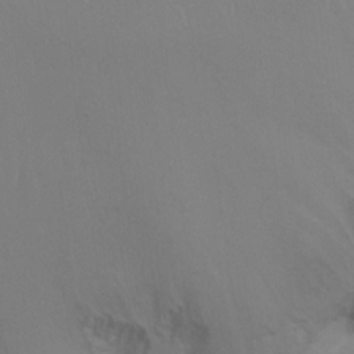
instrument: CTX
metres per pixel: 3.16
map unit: Ht
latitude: -9.7478
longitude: -37.6505
